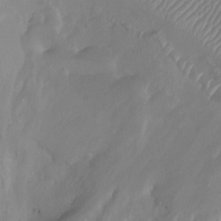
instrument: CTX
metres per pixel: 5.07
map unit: Ht
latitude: -1.2376
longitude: -18.9891
